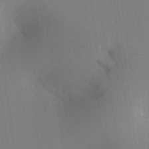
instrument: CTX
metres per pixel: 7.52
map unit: Ave
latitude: 18.2900
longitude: -140.5356
